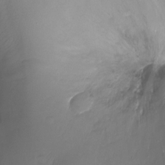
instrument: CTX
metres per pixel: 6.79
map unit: Ht
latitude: -16.6708
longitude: -44.4979
